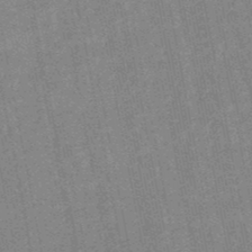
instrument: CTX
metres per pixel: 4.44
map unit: lHb
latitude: -48.1228
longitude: 78.9541
